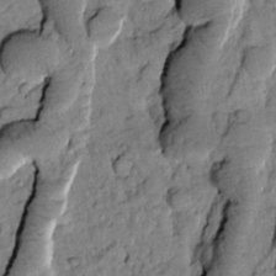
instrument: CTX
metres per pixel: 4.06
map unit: Htu
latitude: -2.1794
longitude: 173.4076
